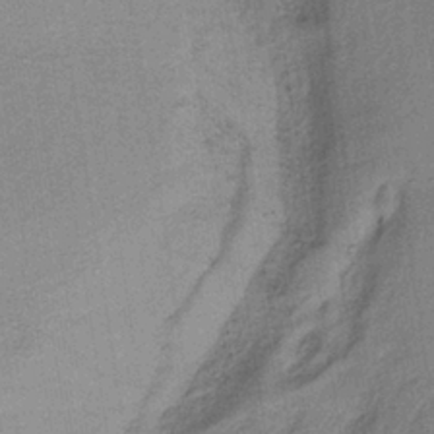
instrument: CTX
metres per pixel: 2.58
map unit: lHb
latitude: -35.7855
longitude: 71.0109
